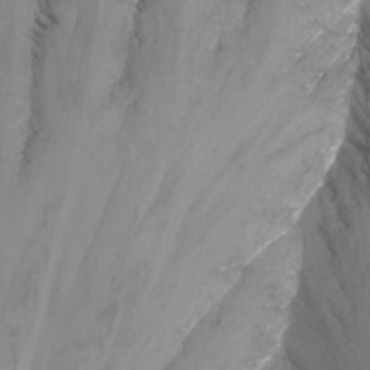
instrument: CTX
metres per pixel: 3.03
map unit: Nhu
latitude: -13.0109
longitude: -60.0444
